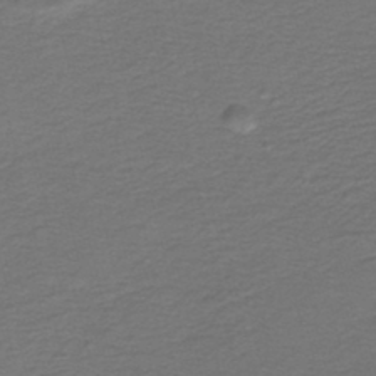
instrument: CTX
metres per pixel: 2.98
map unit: HNb
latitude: -43.3887
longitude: 50.7463
